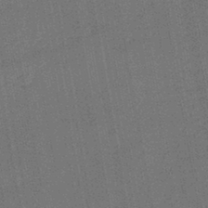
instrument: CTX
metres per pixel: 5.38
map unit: lHb
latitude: -43.7099
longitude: 63.3887
